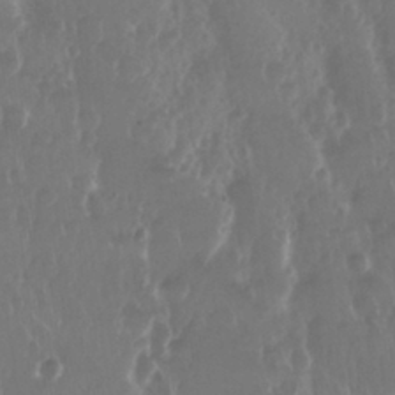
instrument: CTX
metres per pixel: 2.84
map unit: Nhu
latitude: 29.0647
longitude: -56.9324
